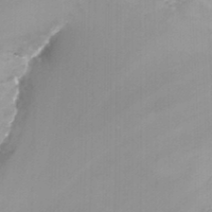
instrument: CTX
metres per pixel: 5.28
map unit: Nhu
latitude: -12.9353
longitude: -66.1577
